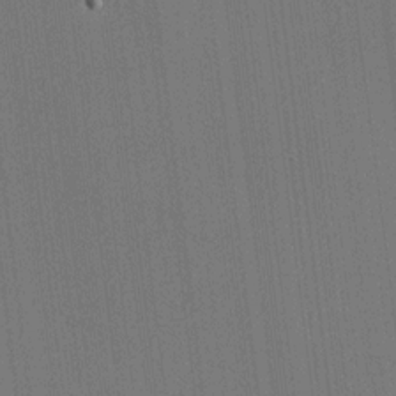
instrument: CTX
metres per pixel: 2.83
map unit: HNhu
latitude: 8.7057
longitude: 15.9367
